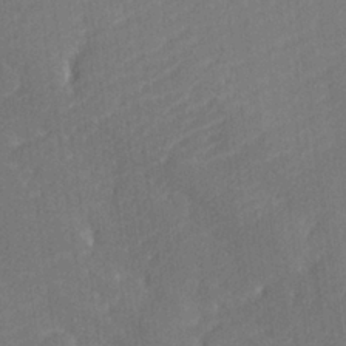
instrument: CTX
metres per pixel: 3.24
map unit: lHvf
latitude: 26.1578
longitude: 141.4454
